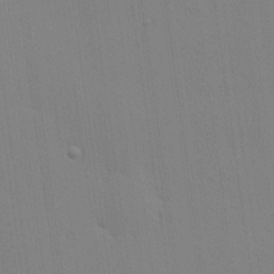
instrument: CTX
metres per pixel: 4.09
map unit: Hve
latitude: 25.8016
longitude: -91.1970
